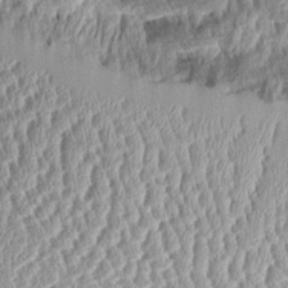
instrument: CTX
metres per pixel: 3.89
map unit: Aa
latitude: 9.5182
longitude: -128.4601
